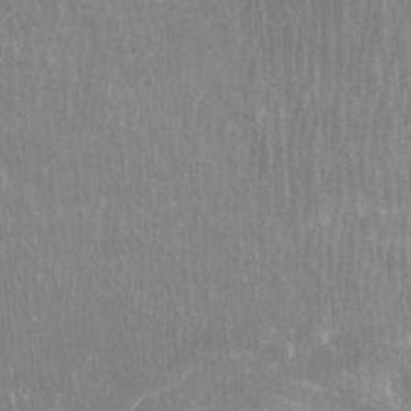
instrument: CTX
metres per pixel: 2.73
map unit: Htu
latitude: -8.4818
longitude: -75.8772
